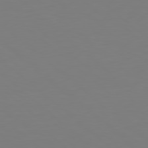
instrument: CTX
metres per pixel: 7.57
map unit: Hpe
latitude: 78.7247
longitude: -173.7260
